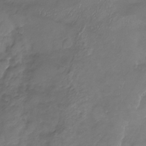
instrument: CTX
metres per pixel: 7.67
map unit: Nhu
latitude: -24.5196
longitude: -56.9324
